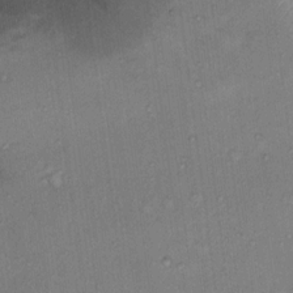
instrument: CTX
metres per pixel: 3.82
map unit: Nhu
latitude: 12.1956
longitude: -27.5749
